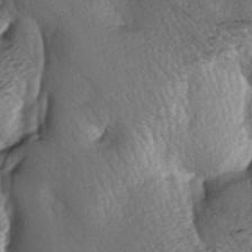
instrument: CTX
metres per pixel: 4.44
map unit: lAa
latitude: -6.2928
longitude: -126.1011
